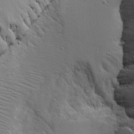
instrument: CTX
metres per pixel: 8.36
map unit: Aa
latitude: 17.6505
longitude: -125.7071
